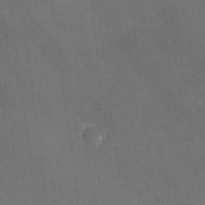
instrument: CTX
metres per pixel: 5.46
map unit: lHvf
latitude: 25.5938
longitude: 140.9731
